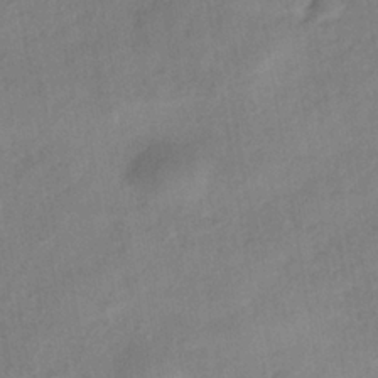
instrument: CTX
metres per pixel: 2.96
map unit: eHh
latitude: -39.8611
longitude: -26.4034
